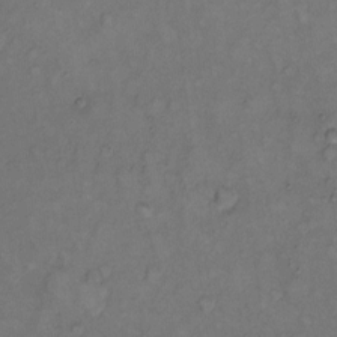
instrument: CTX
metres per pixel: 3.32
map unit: eHh
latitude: 8.6491
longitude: -62.3279
